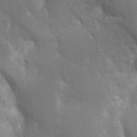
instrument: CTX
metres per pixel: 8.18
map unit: Aa
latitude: 16.1578
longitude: -149.2159
